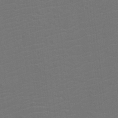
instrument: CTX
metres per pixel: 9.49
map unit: Htu
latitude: -11.7100
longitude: -71.7072
